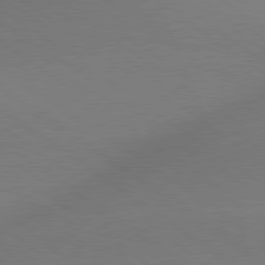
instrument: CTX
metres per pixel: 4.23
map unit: lApd
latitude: 79.0459
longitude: 178.6707
